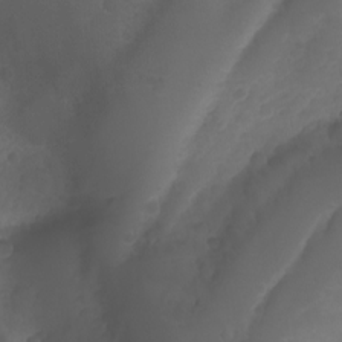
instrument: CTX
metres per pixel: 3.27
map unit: Aa
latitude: -13.2376
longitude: -68.5924
